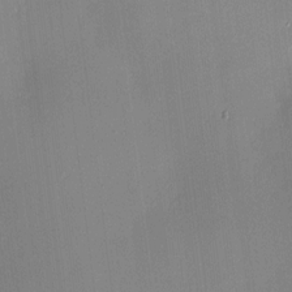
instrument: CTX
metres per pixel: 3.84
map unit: HNhu
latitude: 7.9717
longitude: 8.3873
